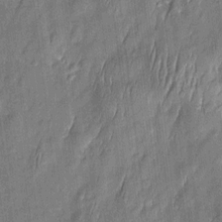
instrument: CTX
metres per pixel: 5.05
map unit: Htu
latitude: -6.0283
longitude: 175.1809
